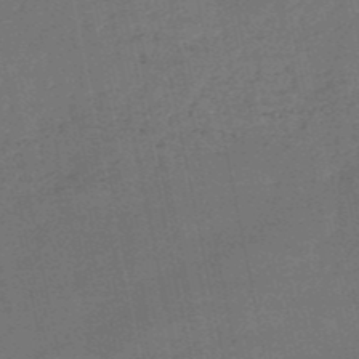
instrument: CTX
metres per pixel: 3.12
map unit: HNb
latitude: -51.6344
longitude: -40.1577
